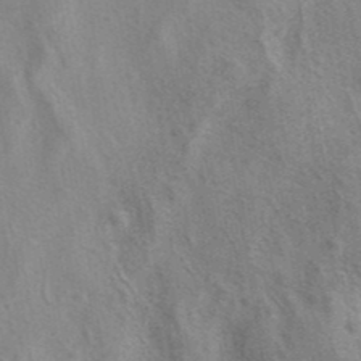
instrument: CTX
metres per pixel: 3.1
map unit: eAb
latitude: 40.8569
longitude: 106.6708
